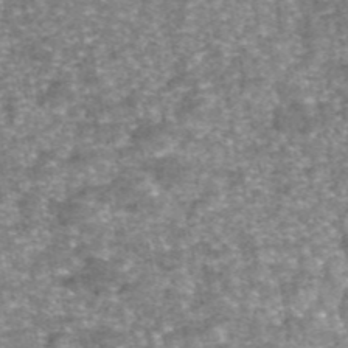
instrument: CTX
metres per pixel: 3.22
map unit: eAb
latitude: 45.9339
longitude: 103.9556
